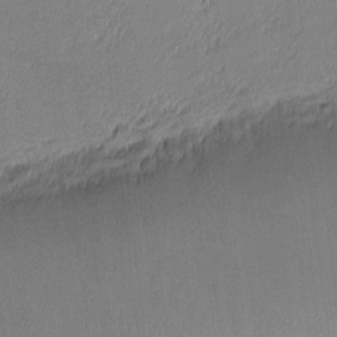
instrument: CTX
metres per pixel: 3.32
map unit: eHh
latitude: -3.3131
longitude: -82.1388
